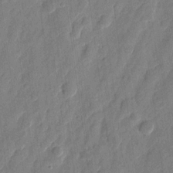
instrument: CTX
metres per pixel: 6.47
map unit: eHh
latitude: 8.1578
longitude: -74.2334
